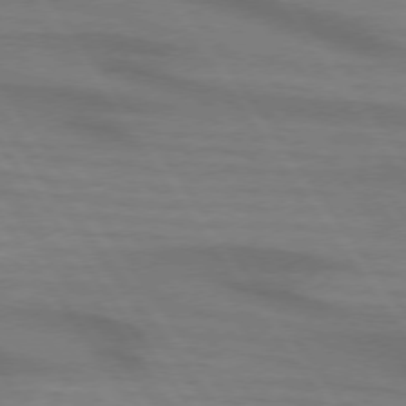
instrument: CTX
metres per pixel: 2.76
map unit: lApd
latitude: 74.0633
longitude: -63.6505
